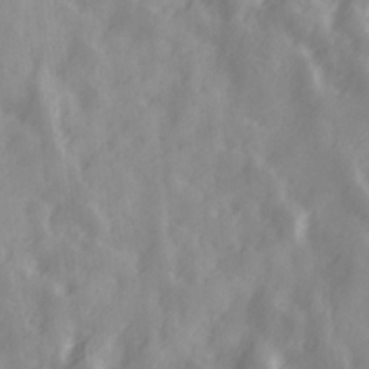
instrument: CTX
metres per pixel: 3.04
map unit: Ave
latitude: 19.1970
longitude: -131.5372
